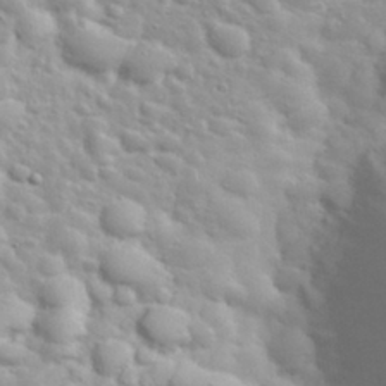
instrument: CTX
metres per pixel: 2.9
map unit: eHh
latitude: 31.8962
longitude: -61.3481
